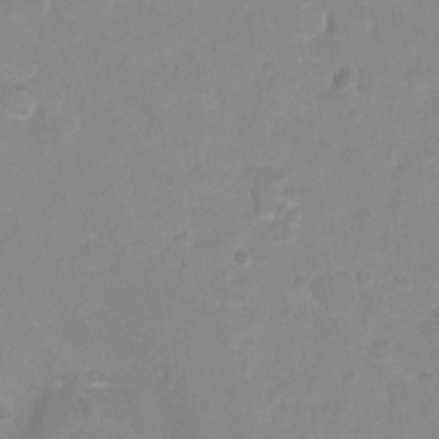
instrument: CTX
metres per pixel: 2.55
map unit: Hto
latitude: -7.0297
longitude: -38.5357
